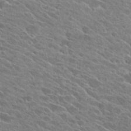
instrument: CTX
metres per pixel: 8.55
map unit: Hto
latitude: 26.2145
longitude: -41.2725
